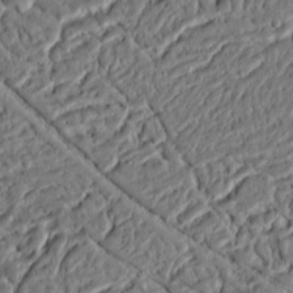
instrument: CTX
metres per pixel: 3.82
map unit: Ht
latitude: 11.8961
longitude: -75.5371
